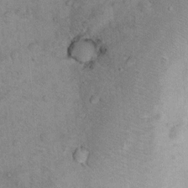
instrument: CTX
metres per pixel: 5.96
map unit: Nhu
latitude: 13.5938
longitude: -28.6112
